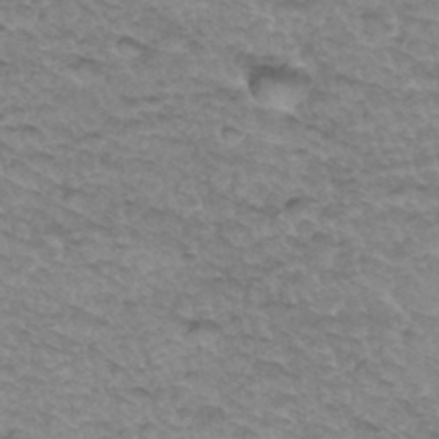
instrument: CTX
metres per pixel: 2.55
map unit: Hto
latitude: 34.7246
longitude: -47.7639
